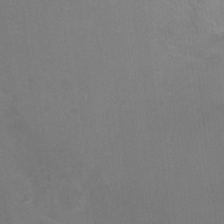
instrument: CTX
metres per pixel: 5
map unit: Ht
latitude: -7.2943
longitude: -35.4993
